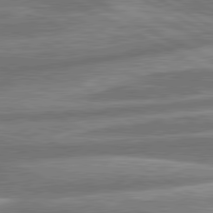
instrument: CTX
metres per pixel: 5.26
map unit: lApd
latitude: 80.9514
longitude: -166.2333
